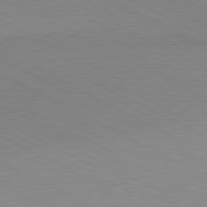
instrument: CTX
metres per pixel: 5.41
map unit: lApd
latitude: 80.7246
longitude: 149.0109
